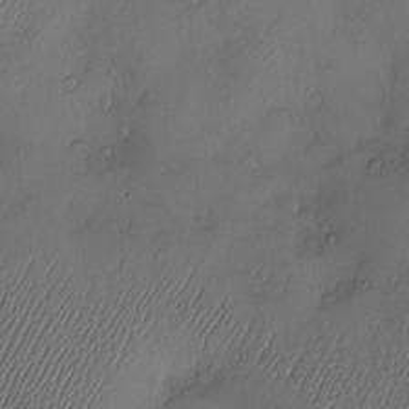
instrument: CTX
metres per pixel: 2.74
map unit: Hve
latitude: -10.7274
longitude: 173.5210
